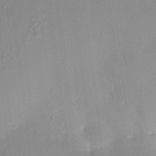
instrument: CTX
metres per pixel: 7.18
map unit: HNhu
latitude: 6.3467
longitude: -3.5938
